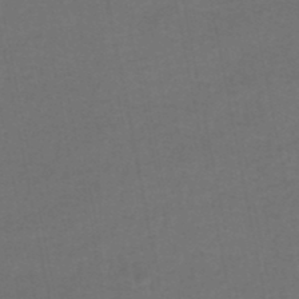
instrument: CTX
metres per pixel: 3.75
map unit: HNhu
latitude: -49.0487
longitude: 100.7274
